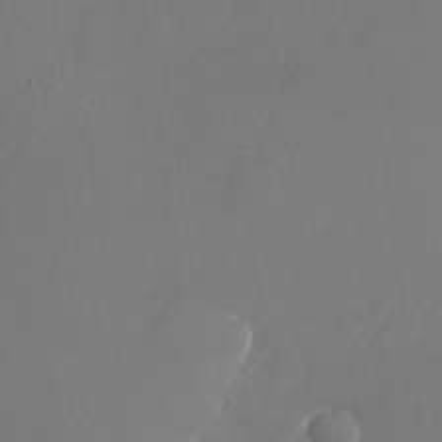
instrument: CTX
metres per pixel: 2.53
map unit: Nhu
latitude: -23.5210
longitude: -70.8191
